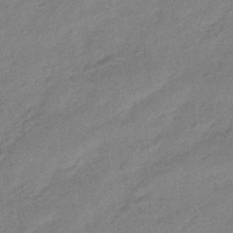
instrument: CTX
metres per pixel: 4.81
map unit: HNhu
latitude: -43.1809
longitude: 90.6897
